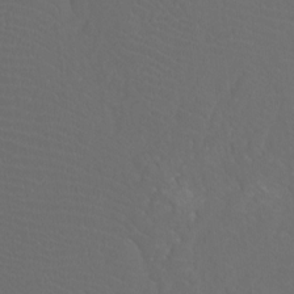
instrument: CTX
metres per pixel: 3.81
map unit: Htu
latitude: -11.7289
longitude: -72.7057
